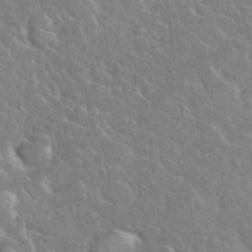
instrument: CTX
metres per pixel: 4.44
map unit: eHh
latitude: 37.5938
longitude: -61.6127
